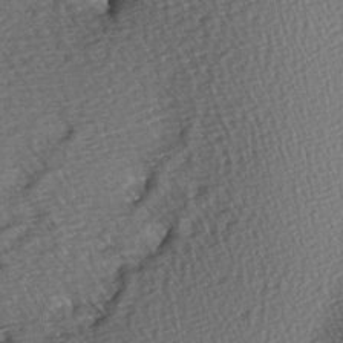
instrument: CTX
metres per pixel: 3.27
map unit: Hve
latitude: 2.8002
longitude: -120.7058
